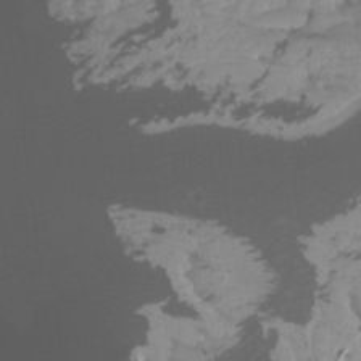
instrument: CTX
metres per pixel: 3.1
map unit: Htu
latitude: -6.8975
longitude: -68.8002
